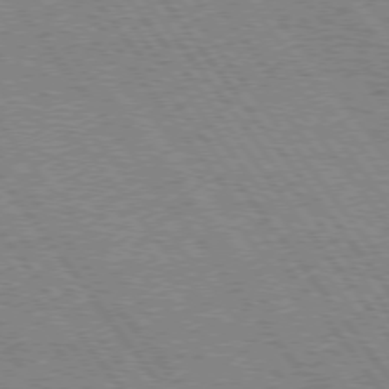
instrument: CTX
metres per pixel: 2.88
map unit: Hpe
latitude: 74.4601
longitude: -139.6316
